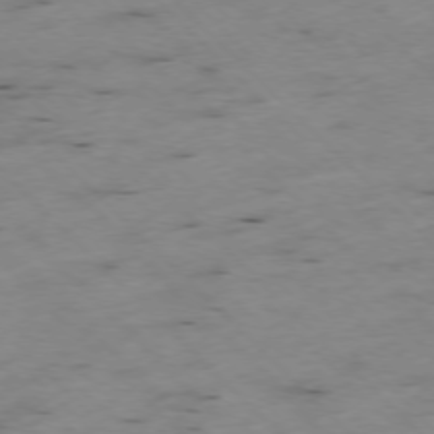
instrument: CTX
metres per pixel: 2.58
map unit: Ap
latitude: -77.1242
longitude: -61.0836
